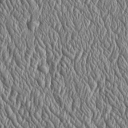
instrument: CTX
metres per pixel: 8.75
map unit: Htu
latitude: -4.0472
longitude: 158.3495
